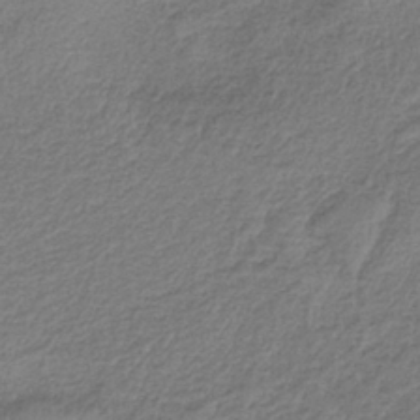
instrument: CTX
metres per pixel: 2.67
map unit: HNb
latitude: -36.6140
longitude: 57.1809
